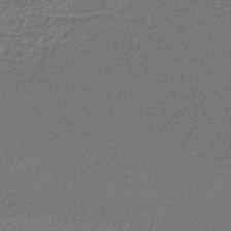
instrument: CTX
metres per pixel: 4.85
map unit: lHb
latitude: -43.4832
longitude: 69.9367
